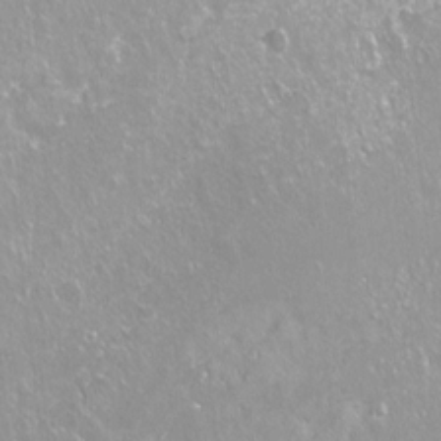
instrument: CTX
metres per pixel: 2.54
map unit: Nhu
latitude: -7.6910
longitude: -46.1578
